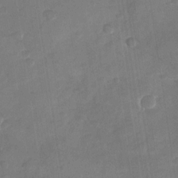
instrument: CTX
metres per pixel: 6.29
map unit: Nhu
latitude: -29.0675
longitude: -62.3845
